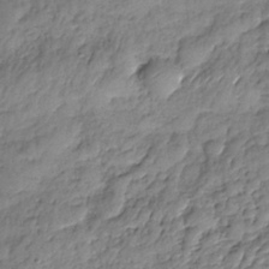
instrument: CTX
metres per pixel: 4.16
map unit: Nhe
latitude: -37.2753
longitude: -148.0444
